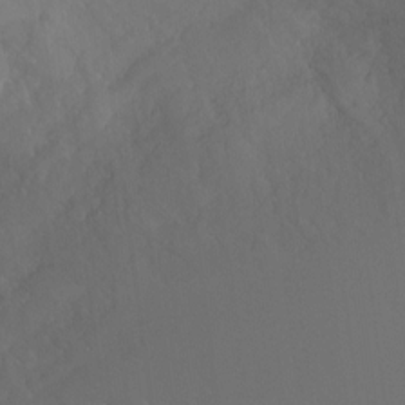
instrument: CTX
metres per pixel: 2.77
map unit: Ht
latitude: -16.0850
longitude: -44.1011
